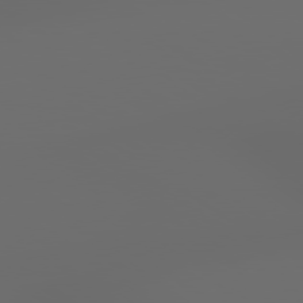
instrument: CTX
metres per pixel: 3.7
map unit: lApd
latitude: 79.1592
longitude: -139.8205
